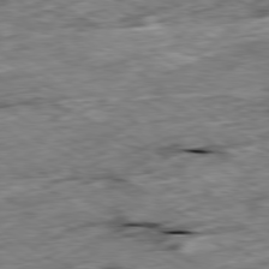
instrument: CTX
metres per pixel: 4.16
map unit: Ap
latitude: -80.0094
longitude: -85.0081
